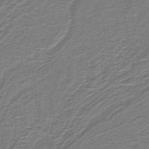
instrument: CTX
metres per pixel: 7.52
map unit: eAb
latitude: -38.9920
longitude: 53.0108
